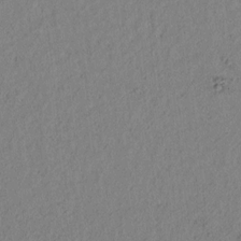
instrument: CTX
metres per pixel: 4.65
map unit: lAvf
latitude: 7.4237
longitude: 164.0472
